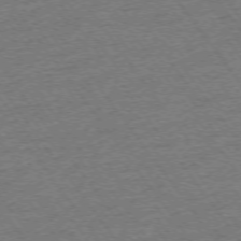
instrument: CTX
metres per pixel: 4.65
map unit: Ap
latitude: -74.8786
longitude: -88.9136
